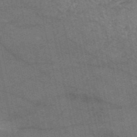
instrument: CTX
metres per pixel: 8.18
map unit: HNb
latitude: -53.8611
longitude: -46.3279
